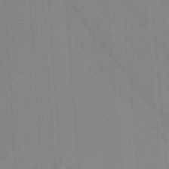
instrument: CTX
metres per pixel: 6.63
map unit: lHb
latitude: -48.5196
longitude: 83.3132
